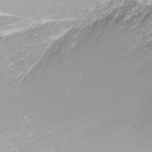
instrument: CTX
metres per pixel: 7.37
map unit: Nhu
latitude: -8.9919
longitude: -79.6127
